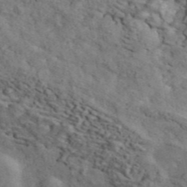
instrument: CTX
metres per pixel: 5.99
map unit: ANa
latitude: 45.0270
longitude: 39.5210
